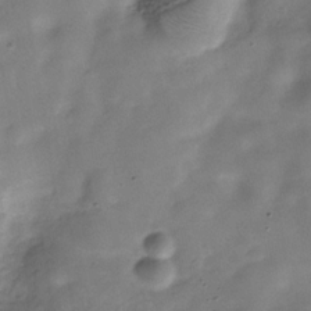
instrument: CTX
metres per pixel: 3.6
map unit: Hve
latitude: -30.8030
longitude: 92.3306
